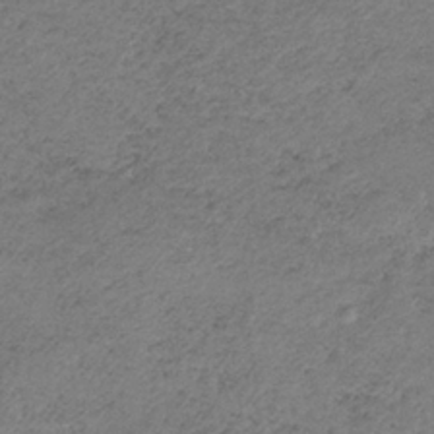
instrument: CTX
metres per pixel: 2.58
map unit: HNb
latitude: -32.5196
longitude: 62.9919
